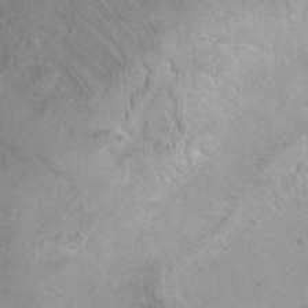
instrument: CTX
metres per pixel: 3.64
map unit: Ht
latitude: -0.0472
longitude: -33.1781
